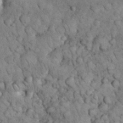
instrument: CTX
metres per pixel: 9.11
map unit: eHh
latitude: 33.3293
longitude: -65.7450
